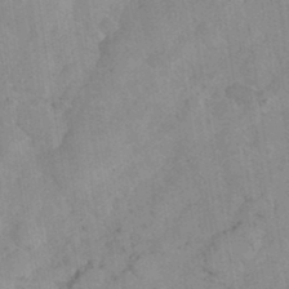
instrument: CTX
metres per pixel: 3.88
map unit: eHh
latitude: 36.7624
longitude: -67.7449
